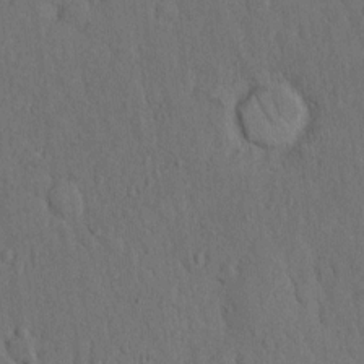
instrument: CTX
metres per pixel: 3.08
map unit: Hto
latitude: 9.8583
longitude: -60.8569
